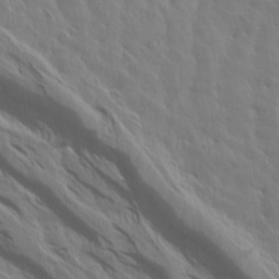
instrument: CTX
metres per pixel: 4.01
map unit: Aa
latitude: 15.0837
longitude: -143.1781
